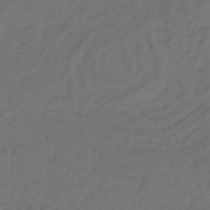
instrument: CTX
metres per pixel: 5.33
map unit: lHb
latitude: -33.6533
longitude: 67.5966
